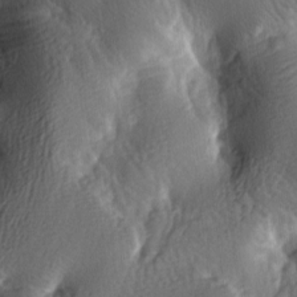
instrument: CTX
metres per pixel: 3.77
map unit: lAa
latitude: -7.1242
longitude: -124.5735
